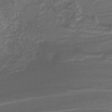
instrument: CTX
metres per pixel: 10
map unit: lHb
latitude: -38.1984
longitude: 57.2754
